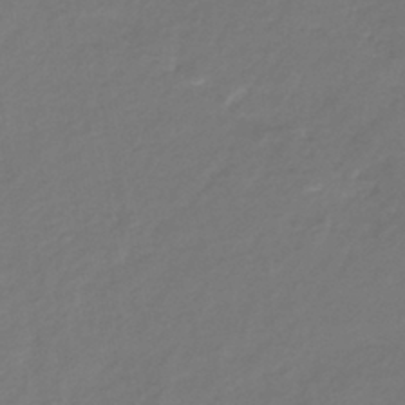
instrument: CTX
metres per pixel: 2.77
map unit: lHb
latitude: -42.2172
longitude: 81.0676
